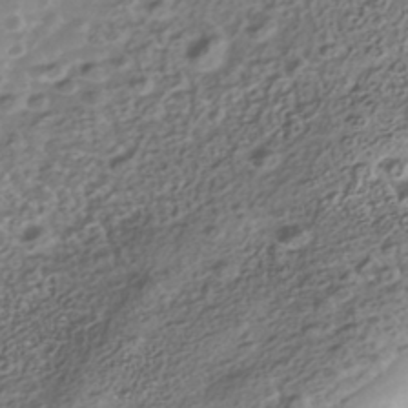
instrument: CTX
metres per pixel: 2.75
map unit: Nhe
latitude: -41.0297
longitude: -100.7813
